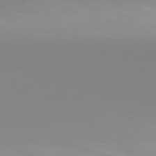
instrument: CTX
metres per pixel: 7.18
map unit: Hpe
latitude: 77.4993
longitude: -136.0255
